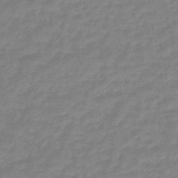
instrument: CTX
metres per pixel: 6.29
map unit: eHb
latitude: -46.1039
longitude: 81.9745
